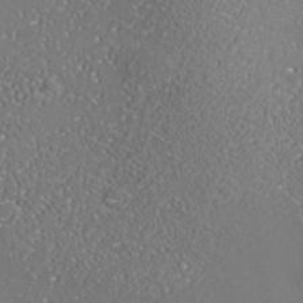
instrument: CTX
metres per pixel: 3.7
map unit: Nhe
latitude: -37.1998
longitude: -90.6679
